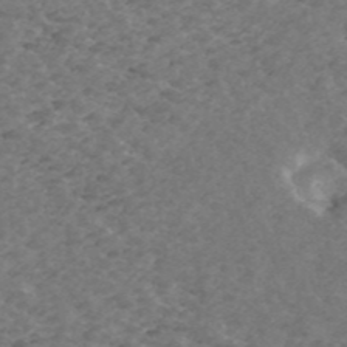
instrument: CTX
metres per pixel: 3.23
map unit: ANa
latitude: 44.2711
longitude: 24.9542
